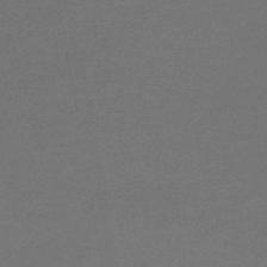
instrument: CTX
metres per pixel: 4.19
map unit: lHb
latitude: -45.5399
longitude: 57.2187
